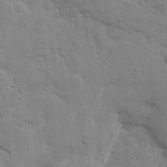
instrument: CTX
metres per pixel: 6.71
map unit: eHh
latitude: 9.1781
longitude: -67.0458
